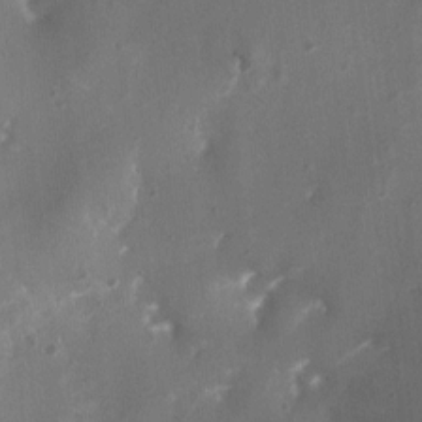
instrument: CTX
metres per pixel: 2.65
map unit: Nhu
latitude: 5.0647
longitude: -16.3845
